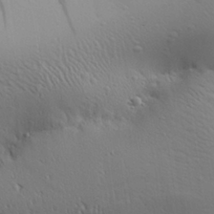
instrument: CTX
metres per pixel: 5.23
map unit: Aa
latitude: 29.4048
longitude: -139.4993
